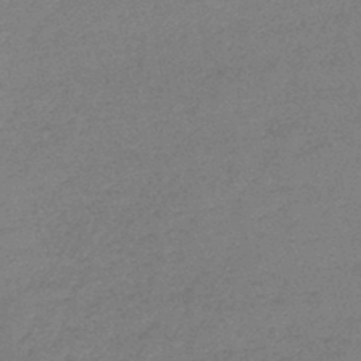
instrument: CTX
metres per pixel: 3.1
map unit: lHb
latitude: -44.5952
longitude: 69.9367
